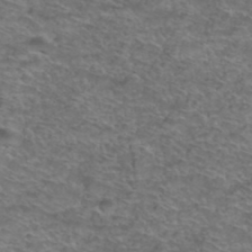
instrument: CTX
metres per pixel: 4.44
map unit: Hto
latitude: 38.9703
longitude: -43.2726
